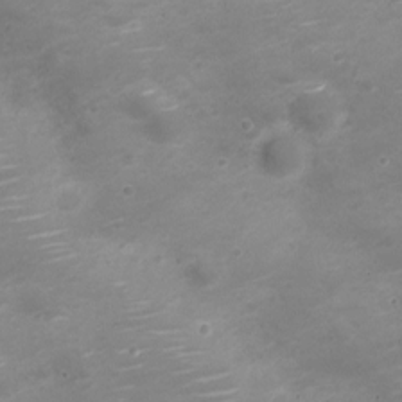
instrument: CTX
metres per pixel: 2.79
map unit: Nve
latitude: -20.5384
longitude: 104.3873
